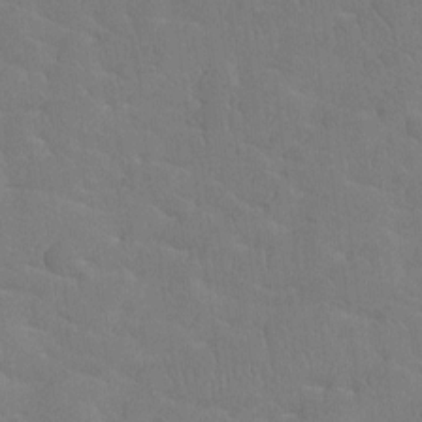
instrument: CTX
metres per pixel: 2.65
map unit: Htu
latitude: -7.4832
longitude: -34.0633
